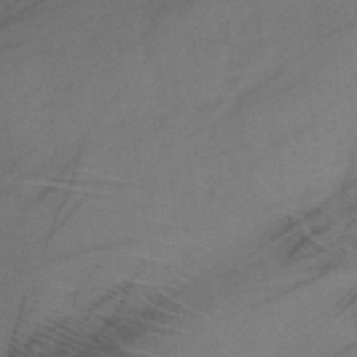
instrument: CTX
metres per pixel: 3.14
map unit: lHb
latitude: -40.3873
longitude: 72.9541
